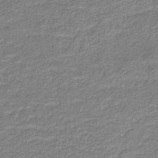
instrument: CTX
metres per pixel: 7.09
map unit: HNb
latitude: -40.6518
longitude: 51.1242
